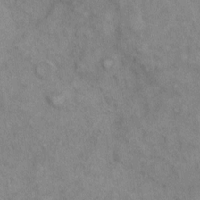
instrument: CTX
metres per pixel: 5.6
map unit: eHh
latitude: 7.8961
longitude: -63.1403
